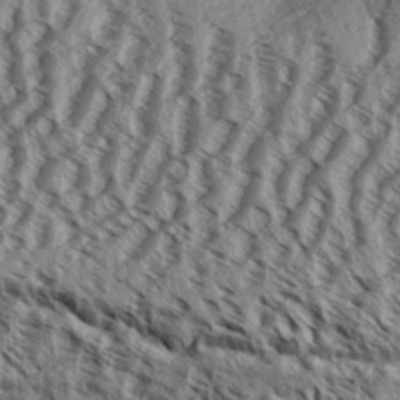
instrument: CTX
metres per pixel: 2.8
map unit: Aa
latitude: 32.9703
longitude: -137.4049
